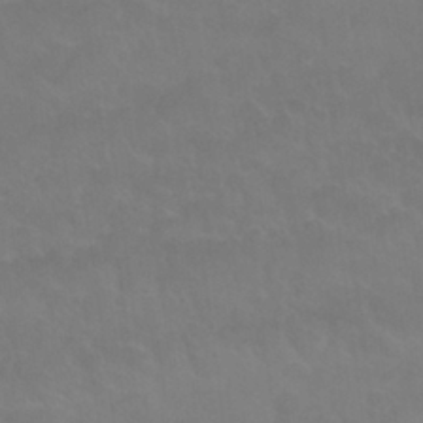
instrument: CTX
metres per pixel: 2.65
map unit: Nhu
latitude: 27.1025
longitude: -54.3467
